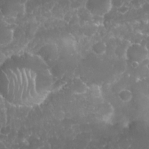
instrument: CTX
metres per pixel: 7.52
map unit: Nhu
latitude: 25.9717
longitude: -60.8002
